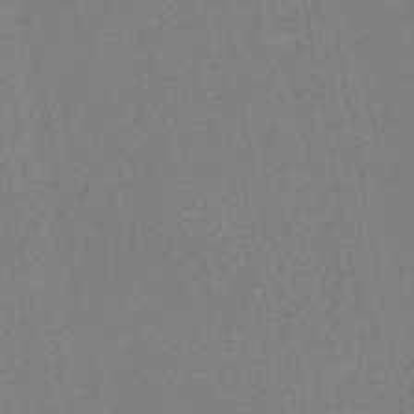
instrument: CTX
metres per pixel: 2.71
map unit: HNhu
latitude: -47.1998
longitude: 98.8786
